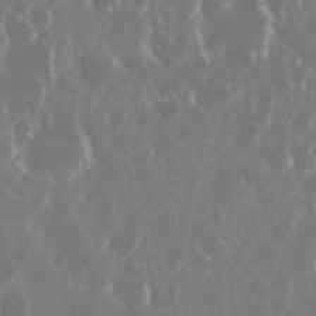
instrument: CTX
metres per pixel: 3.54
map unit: Nhu
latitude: 29.7072
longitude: -60.6490
